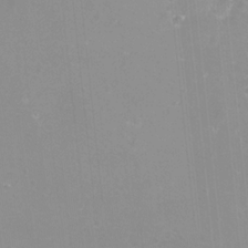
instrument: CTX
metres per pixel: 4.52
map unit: eHh
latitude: -12.1795
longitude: -60.9513
